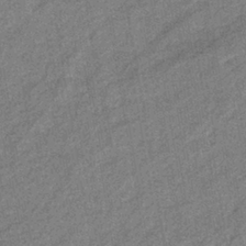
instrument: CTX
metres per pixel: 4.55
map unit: eHb
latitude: -38.5196
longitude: 77.8800
